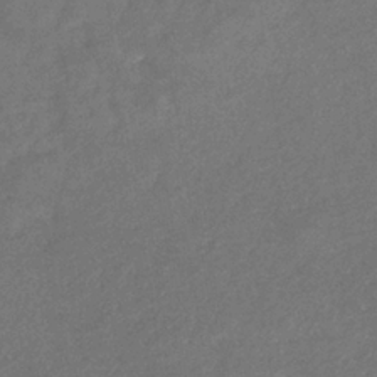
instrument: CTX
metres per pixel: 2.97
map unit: eHb
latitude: -34.6707
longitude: 75.2565
